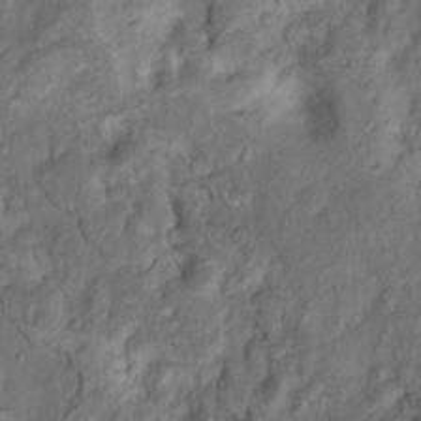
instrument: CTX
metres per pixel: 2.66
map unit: Nhu
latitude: 11.2915
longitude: -27.0836
